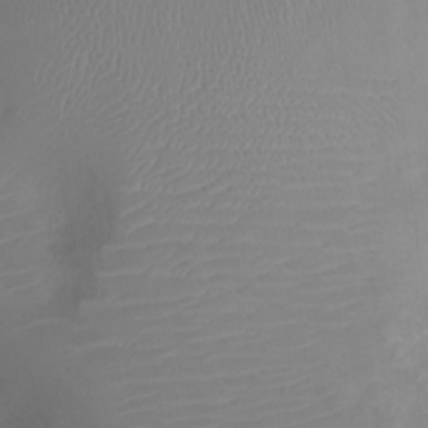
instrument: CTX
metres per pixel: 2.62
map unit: Ht
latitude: -4.5762
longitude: -16.4034
